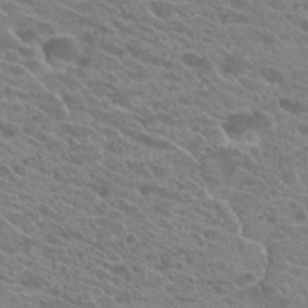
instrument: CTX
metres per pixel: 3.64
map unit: Hto
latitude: 21.8584
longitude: -38.8569
